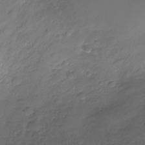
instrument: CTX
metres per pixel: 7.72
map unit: Nhu
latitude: -28.8597
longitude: -63.7639
